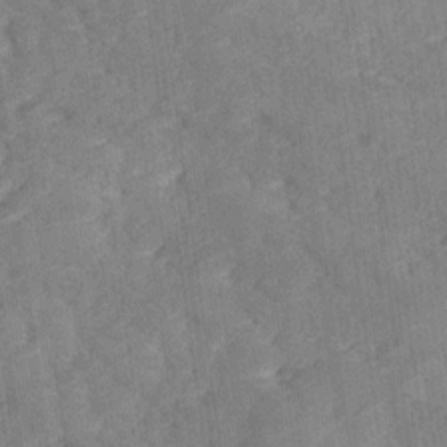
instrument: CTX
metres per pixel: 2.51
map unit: Ave
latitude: 18.2711
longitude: -135.5371
